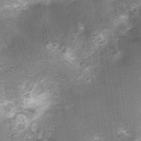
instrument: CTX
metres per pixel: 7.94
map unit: Nhu
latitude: 2.2144
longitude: -17.9528
